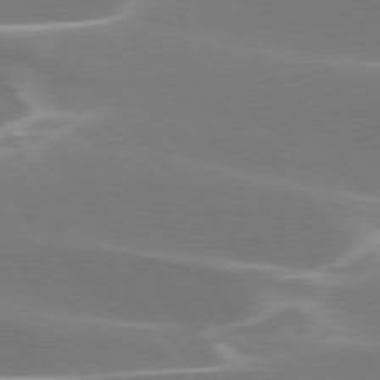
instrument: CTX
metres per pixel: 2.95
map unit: lApd
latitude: 75.4049
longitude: -62.8002
